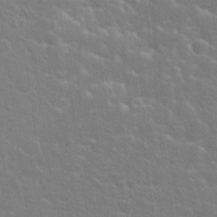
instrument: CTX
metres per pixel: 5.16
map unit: Hto
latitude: 20.3845
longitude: -40.1388
